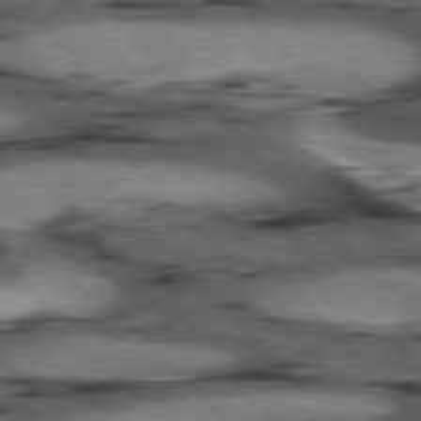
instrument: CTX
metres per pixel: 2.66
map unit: lApd
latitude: 77.0269
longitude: -49.5938
